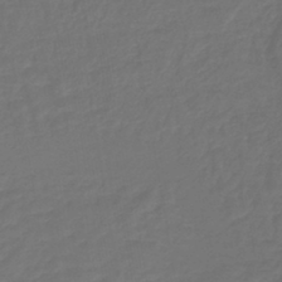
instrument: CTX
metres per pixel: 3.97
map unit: lHb
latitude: -43.3320
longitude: 66.0850
